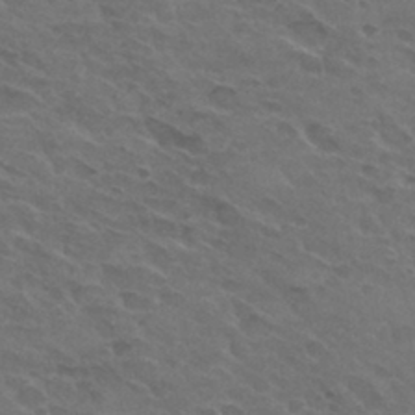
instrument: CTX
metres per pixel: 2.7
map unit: Hto
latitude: 32.0633
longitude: -45.2915
